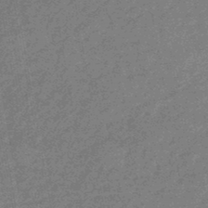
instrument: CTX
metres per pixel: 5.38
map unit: eHb
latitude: -45.0109
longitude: 88.5762
